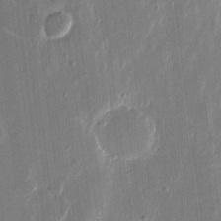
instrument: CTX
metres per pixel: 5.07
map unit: eHh
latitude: 14.5546
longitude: -69.3104
